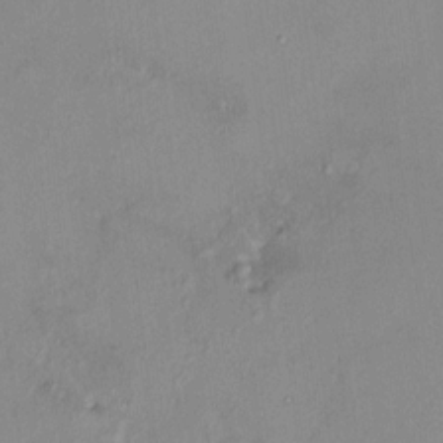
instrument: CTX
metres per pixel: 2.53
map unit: HNhu
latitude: 6.9325
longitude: 0.6897
